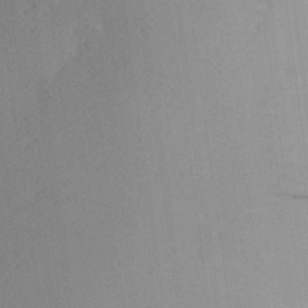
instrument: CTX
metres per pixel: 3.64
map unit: Aa
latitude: 27.1025
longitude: -144.9702
